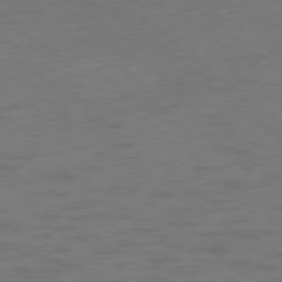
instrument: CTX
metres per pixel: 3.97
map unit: Ap
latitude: -78.5573
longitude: -62.8758
